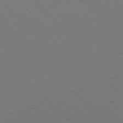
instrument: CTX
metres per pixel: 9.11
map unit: Ap
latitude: -78.3306
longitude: -91.7639
